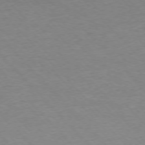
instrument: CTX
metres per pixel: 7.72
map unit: Ap
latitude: -76.7463
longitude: -87.5371
